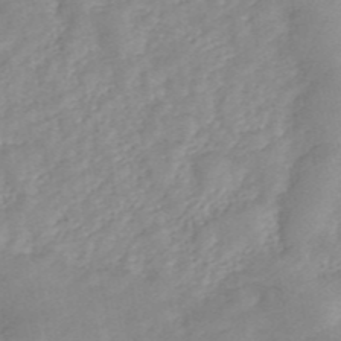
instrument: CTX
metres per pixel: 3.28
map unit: ANa
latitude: 45.4048
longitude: 24.1228
